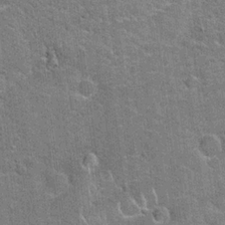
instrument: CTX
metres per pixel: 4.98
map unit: Hto
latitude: 20.8191
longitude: -49.2348
